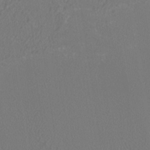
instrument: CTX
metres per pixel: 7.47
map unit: HNhu
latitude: 1.1781
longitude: -0.0633
